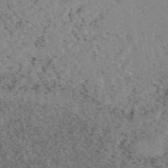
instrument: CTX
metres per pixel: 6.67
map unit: eAb
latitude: 48.9325
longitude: 106.5196
